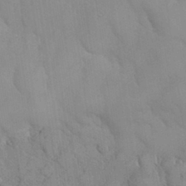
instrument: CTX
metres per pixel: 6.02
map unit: Hve
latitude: 30.7058
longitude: 150.8786
